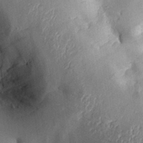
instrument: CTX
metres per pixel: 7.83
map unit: Aa
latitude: 29.5938
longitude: -132.1011
